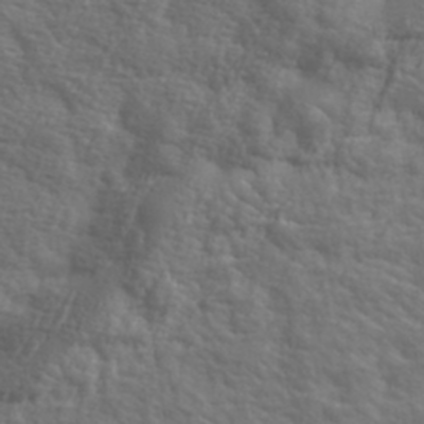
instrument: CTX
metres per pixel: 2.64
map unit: eHh
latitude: 37.1403
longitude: -82.3278
